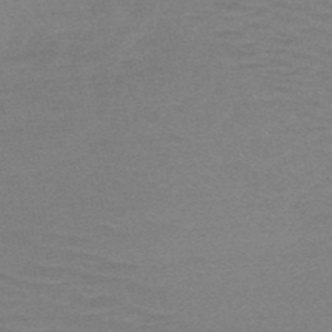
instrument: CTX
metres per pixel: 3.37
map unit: HNb
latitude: -52.6896
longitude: -43.4427
